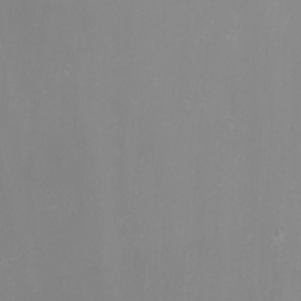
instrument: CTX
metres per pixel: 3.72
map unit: Nhu
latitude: -7.9178
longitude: -74.3656
